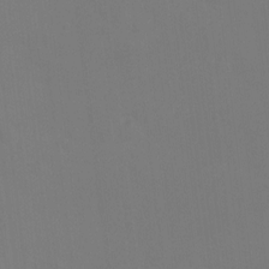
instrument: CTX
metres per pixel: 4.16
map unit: Ht
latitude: 2.1766
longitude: -23.1781
